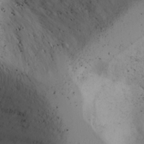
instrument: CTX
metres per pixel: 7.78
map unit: Ave
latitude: 8.4412
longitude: -105.3671
